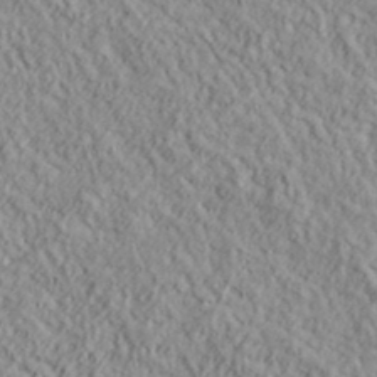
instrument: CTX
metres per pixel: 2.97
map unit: lHvf
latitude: 38.8758
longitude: -89.9339
